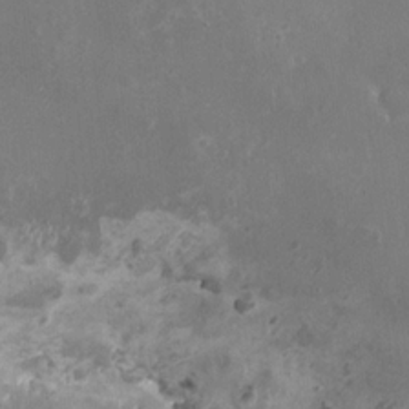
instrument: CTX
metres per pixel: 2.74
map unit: HNhu
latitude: 0.9891
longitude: 5.5966
